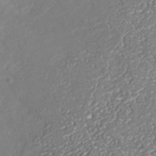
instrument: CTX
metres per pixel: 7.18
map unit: Nhu
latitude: -38.6708
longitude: -85.8206
